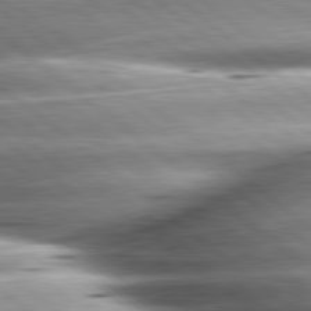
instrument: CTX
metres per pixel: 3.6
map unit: lApd
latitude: 80.6490
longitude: -143.4616
